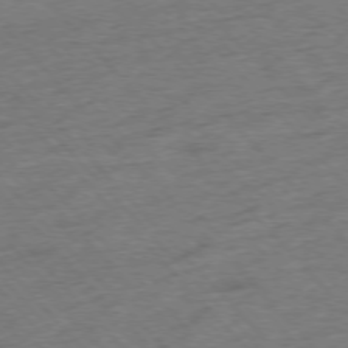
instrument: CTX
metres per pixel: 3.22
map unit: Hpe
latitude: -76.5007
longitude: -11.2726
